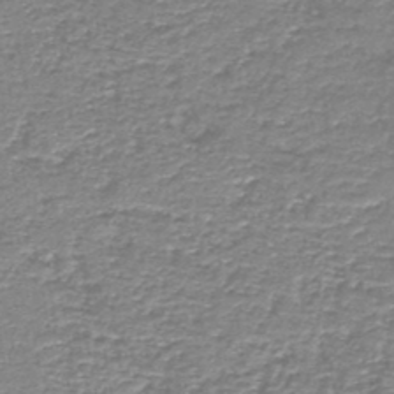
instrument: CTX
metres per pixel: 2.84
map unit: HNb
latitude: -44.1417
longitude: 50.3684
